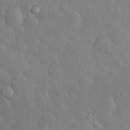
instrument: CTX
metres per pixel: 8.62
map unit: eHh
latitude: 29.5938
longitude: -79.1403
